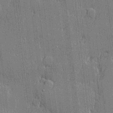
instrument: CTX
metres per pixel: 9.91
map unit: lHvf
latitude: 21.2915
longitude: 143.6721
